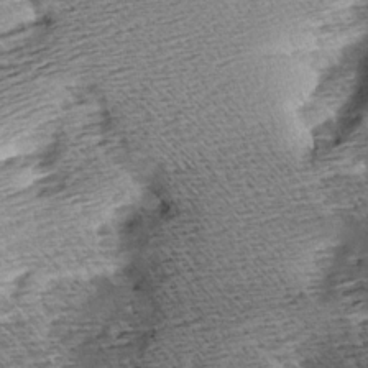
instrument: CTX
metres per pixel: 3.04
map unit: Aa
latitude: 8.3278
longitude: -141.4615
